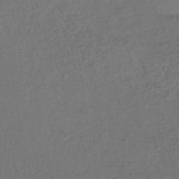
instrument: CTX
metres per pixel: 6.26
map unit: lHb
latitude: -39.8989
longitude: 70.9353
